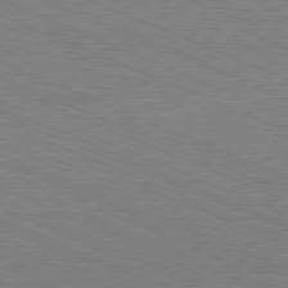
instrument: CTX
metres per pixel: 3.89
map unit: Hpe
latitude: -81.6533
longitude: 17.1054
